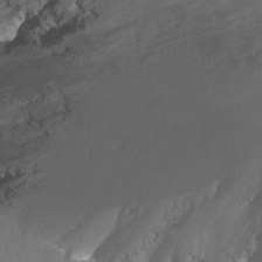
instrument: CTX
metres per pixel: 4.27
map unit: Nhu
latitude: -13.6155
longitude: -56.7246
